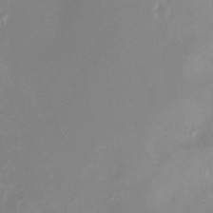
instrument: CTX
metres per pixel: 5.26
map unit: eHh
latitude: -5.2376
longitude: -77.8583
